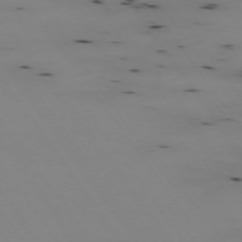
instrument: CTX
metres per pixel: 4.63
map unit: Hpe
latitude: -74.5385
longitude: 2.6896
